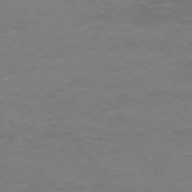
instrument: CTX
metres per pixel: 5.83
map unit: Ap
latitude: -76.3306
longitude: -83.6882
